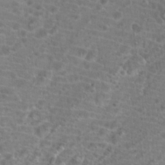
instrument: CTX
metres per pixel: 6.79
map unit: Hto
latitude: 19.5560
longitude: -41.4048
